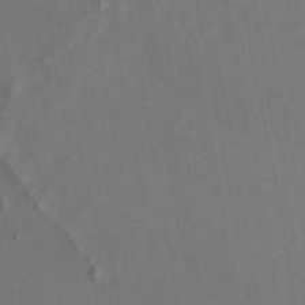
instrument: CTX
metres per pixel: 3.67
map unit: ANa
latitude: 45.2537
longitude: 28.2551
